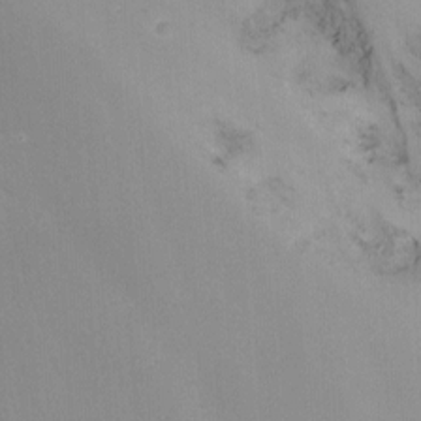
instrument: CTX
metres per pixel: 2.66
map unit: Nhu
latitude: -14.7464
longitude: -57.5938
